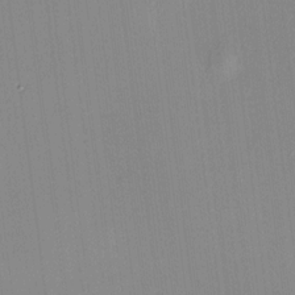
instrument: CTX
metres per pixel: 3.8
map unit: HNhu
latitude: 8.4223
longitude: 13.3132
